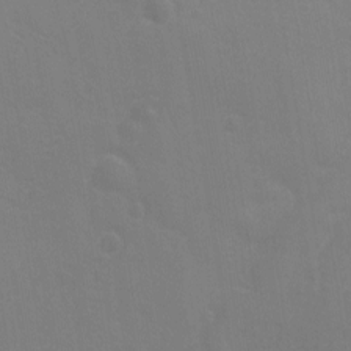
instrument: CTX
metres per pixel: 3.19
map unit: Ave
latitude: 0.1766
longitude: -112.6112
